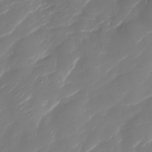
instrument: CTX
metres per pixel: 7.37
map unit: Nhu
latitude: -30.0850
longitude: -71.7261
